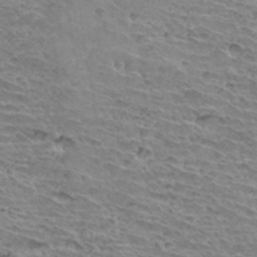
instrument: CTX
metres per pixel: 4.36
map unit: Hto
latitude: 33.0836
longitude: -39.8772
